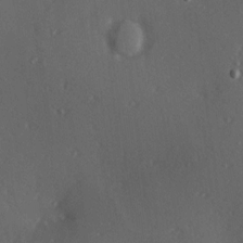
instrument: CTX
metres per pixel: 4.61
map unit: Hve
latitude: 13.3482
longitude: -90.2711
